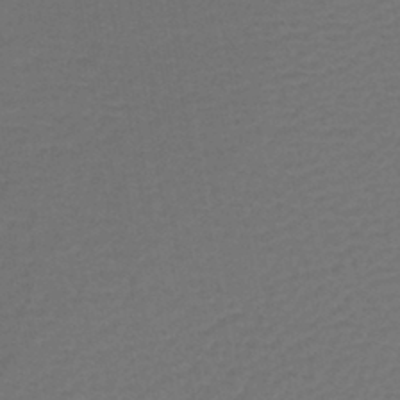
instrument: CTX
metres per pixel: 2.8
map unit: lHb
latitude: -43.4454
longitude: 76.4062
